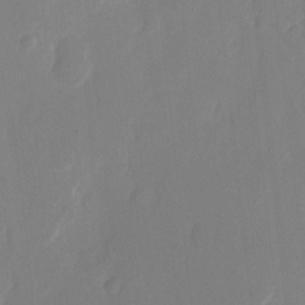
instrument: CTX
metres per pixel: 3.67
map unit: eHh
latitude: 11.6694
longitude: -68.1200
